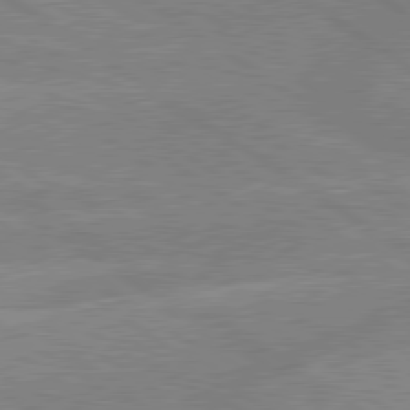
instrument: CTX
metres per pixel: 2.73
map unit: lApd
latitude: 79.5749
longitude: -132.4979
